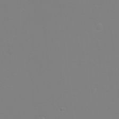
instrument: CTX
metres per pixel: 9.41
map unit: eHh
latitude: -2.3873
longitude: -75.7072
